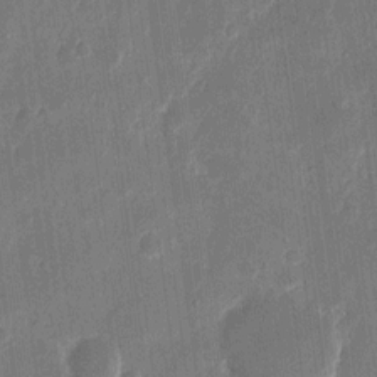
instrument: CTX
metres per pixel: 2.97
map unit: eHh
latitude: 10.8758
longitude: -70.2333
